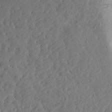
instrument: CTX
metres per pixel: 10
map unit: Aa
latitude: 14.4412
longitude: -140.4034
